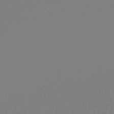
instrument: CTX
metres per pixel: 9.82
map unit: lHb
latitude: -44.6519
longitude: 75.9367
